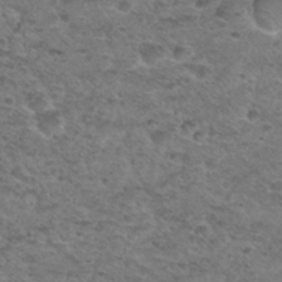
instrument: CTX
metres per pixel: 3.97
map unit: Hto
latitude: 30.3468
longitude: -48.3278
